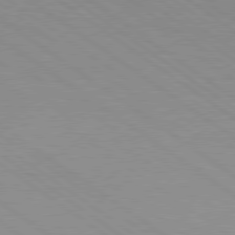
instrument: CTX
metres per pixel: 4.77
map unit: Hpe
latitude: 78.9136
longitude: -122.6490
